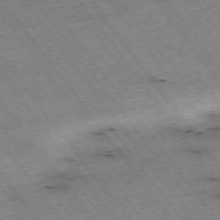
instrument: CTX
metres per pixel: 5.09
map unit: Hpe
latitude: -75.0487
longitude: 4.2550
